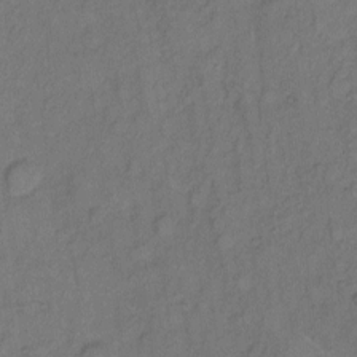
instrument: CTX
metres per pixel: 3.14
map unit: Hto
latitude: 5.7827
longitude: -61.2348
